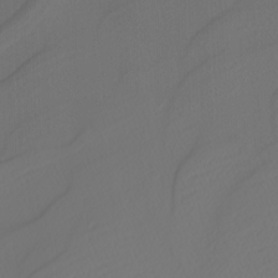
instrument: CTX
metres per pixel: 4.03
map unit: Nhu
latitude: -4.1983
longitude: -94.0255
